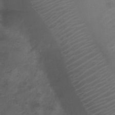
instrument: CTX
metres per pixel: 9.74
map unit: Ht
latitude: 1.9717
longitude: -22.5546
